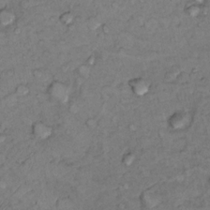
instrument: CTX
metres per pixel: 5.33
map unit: Nhu
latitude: 13.1592
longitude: -29.0269
